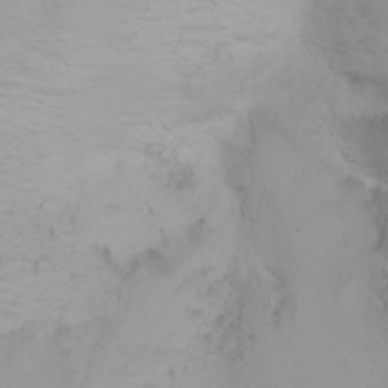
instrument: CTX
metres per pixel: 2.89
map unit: Nhu
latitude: -0.6519
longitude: -75.2348
